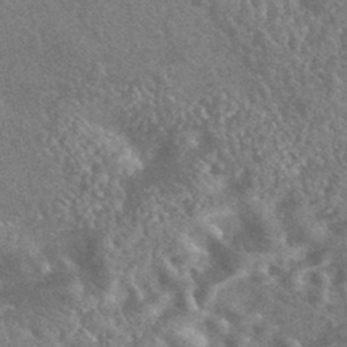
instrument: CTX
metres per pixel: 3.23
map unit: HNhu
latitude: -43.1998
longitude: 92.6707
